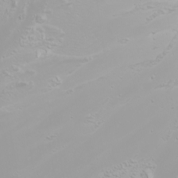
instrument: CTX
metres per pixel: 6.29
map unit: Htu
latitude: -0.4062
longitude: -76.2144
